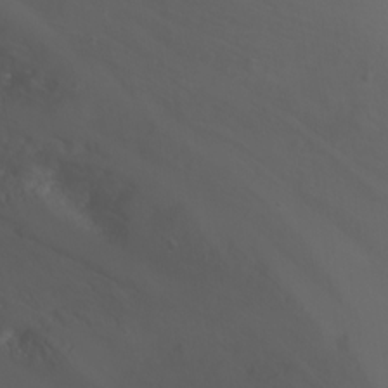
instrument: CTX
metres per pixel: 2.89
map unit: Nhu
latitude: -6.9730
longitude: -82.7435
